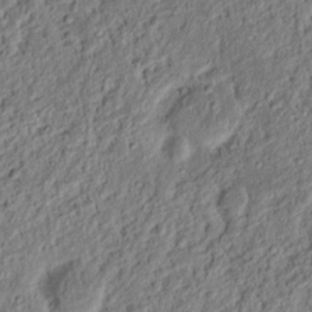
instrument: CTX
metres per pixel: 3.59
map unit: Nhu
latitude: 18.2333
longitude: -72.9892
